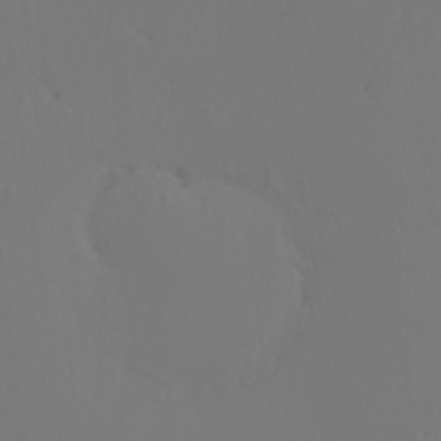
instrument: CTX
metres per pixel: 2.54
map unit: HNhu
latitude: 6.2522
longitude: 14.4251
